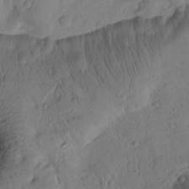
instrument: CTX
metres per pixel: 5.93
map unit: Htu
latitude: 2.7813
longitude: 178.0850
